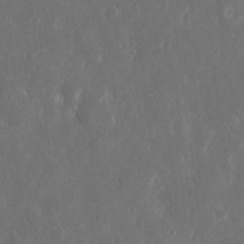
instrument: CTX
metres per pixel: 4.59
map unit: eHh
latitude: 15.2159
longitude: -73.0270
